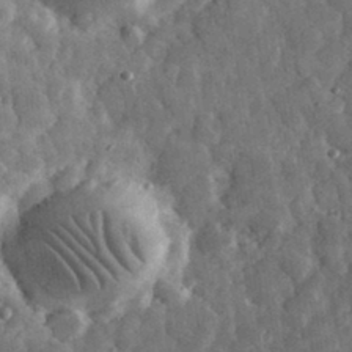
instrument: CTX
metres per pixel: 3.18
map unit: eHh
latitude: 32.7813
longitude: -69.8395
